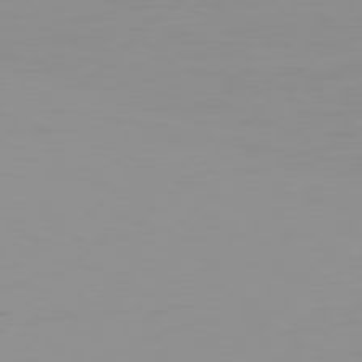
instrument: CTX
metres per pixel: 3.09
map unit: Hpe
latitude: 77.9528
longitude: -138.8569
